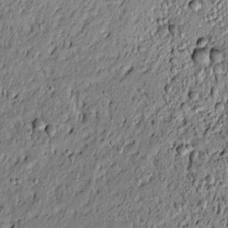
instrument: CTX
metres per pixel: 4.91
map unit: lAvf
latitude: 5.4237
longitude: 167.3321
